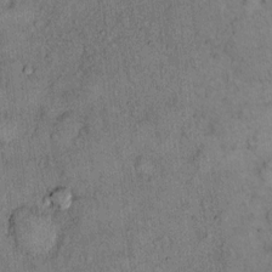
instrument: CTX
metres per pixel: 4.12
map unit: Hto
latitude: 12.2712
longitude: -58.7246
